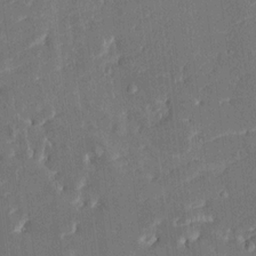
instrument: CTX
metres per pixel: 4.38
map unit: HNhu
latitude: 5.8016
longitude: -6.2900
